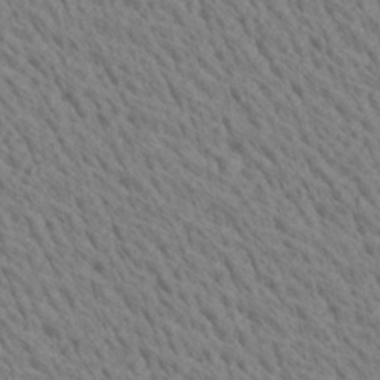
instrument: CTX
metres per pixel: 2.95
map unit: Ave
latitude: 21.2159
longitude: -139.7072
